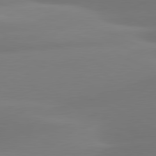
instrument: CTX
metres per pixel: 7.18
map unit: lApd
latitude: 80.7813
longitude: -160.6490
